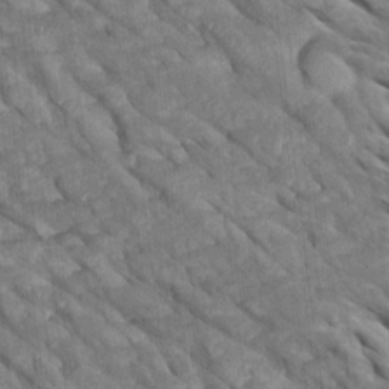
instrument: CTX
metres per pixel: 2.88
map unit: Htu
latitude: 1.5182
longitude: 145.4266
